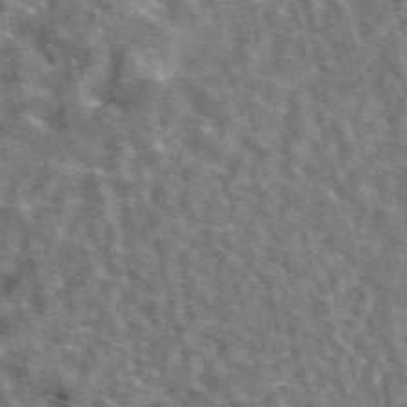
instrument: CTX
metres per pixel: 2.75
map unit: eAb
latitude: 44.4223
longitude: 111.1431
